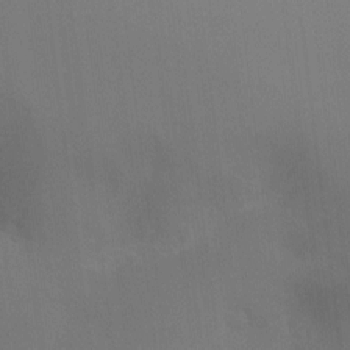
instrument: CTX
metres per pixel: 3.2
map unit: Ht
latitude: -17.0865
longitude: -40.6112
